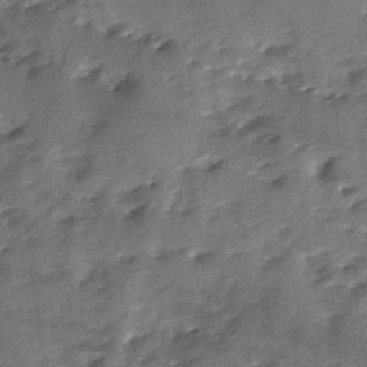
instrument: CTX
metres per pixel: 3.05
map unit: Ave
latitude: -9.4643
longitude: -117.6127
